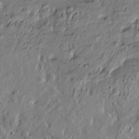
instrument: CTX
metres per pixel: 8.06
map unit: Htu
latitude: -7.4076
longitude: 177.8800
